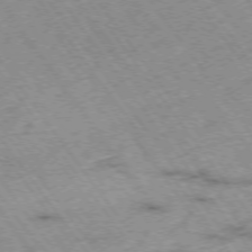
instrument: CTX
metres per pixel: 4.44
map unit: Hpe
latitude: -75.1620
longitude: -18.1011
